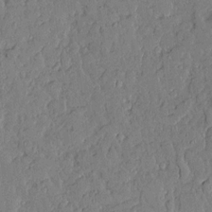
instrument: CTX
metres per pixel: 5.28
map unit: Aa
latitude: 11.2915
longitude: -128.5168
